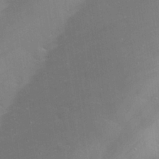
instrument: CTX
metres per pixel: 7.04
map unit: eHh
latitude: 24.6112
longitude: -90.3278
